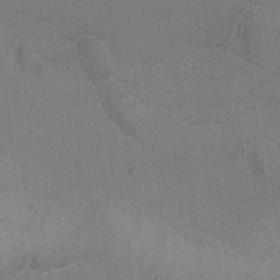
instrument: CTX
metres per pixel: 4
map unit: Ave
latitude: -8.1795
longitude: -122.1578
